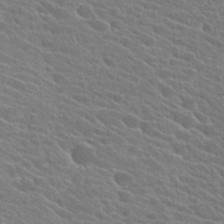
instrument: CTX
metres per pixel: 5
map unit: Hto
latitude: 25.0269
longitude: -40.9135
